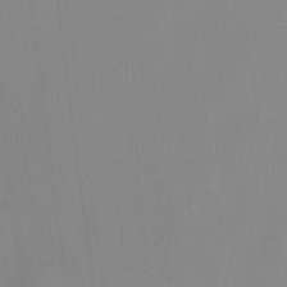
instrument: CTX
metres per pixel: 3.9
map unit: HNhu
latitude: 13.4616
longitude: 12.5763
